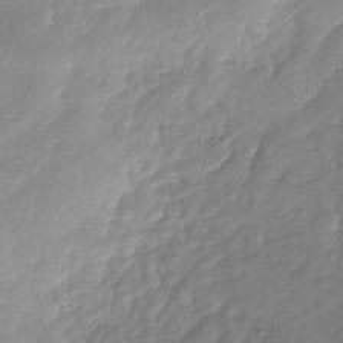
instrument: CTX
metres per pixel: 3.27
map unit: Nhu
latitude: -28.2173
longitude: -61.1970
